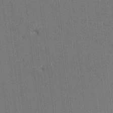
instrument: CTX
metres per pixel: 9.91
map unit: HNhu
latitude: 7.4615
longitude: 4.2361
